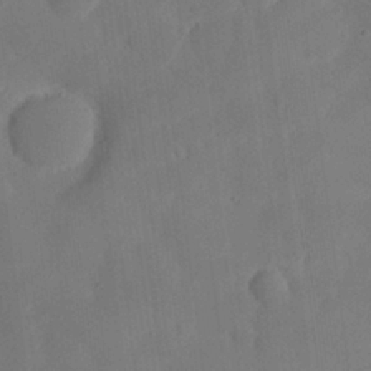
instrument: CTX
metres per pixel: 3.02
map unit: Nhu
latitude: 25.7449
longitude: -70.8947
